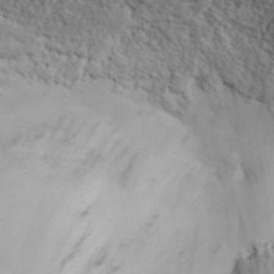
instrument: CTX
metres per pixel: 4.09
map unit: ANa
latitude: 35.9906
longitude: 14.6519
